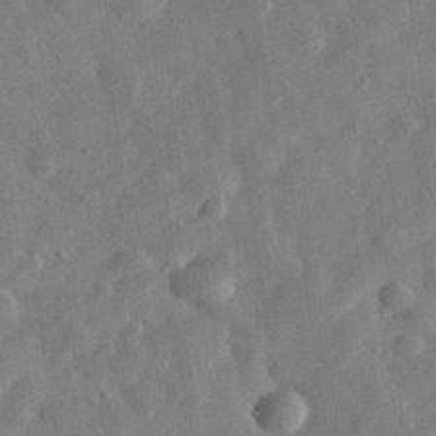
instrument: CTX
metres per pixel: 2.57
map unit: eHh
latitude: 32.2145
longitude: -75.7261
